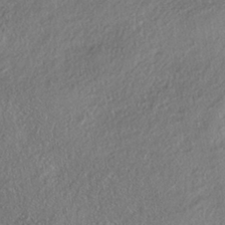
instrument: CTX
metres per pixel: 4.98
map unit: HNhu
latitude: -41.2943
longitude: 107.9745
